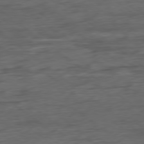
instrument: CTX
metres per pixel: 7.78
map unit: Hpe
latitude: -79.1620
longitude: -19.6505
